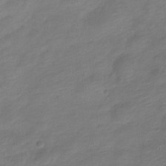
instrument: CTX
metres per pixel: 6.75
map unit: Nve
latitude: -18.4251
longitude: 108.0094
